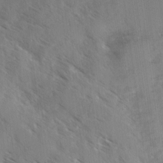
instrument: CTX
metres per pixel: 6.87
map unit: Ave
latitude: 0.1577
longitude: -110.7624
